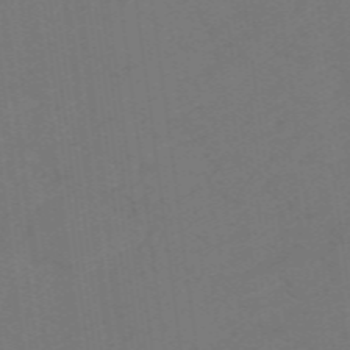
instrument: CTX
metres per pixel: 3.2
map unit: eHb
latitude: -49.6155
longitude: 84.0094
